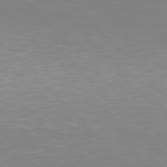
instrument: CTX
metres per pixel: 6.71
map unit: Hpe
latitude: 77.3670
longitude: -174.5357
